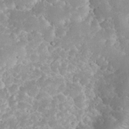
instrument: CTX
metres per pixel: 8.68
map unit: eHh
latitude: 35.0647
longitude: -64.3278
